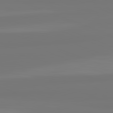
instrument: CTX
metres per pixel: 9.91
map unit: lApd
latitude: 81.8772
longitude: -176.8758
